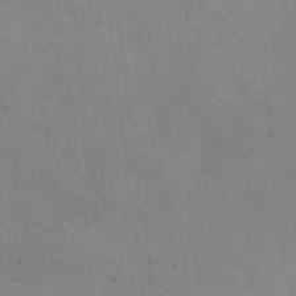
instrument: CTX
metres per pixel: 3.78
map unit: eHh
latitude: 0.0633
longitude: 14.8975
